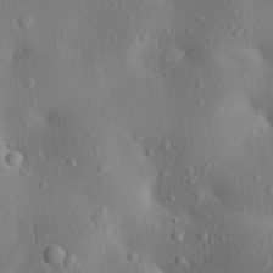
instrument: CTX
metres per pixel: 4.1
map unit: Aa
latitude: 23.2348
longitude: -137.7261
